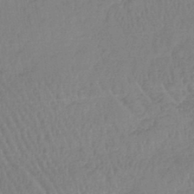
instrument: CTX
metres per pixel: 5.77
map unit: lHb
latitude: -44.6707
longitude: 71.9367
